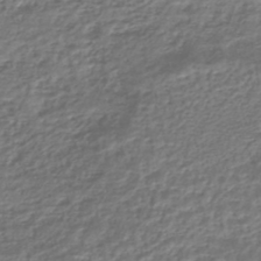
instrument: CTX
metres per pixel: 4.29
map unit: HNhu
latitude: -45.1998
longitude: 97.4266
